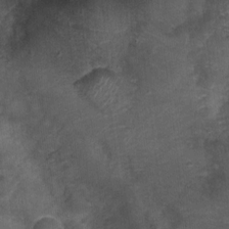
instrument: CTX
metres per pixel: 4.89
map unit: Nhu
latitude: 2.8191
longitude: -17.7827
